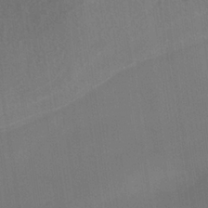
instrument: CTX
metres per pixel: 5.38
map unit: Nhe
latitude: -38.3306
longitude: -119.1214
